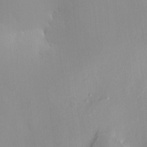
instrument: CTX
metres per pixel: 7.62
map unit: HNhu
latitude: 6.5924
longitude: -4.3845
